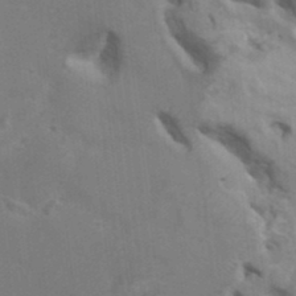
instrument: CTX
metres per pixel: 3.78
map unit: HNhu
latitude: 5.0647
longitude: -2.6868
